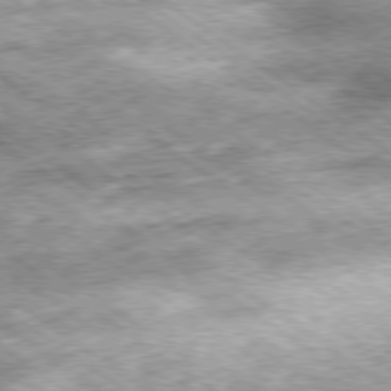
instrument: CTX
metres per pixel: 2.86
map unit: Hpe
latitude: -79.3698
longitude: 7.5777
